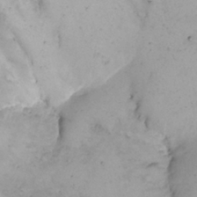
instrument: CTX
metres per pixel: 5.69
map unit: Nhe
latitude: -1.3132
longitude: -58.3845
